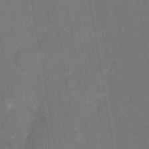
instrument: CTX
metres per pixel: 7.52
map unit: eHh
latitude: 4.4790
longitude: -69.8583
